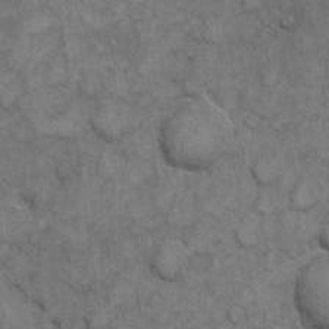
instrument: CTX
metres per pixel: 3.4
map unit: eHh
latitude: 6.3278
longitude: -64.9892
